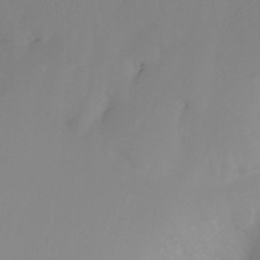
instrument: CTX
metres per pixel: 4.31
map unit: Nhu
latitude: -4.6896
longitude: -77.0836
